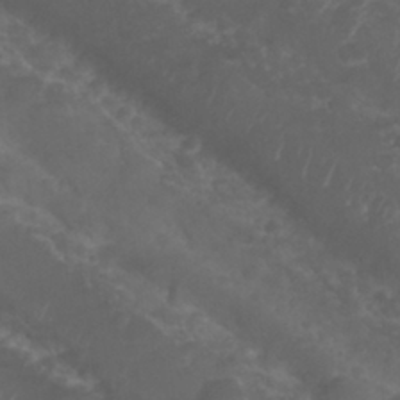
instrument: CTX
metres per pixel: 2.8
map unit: Nhu
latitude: 28.8002
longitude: -55.1025
